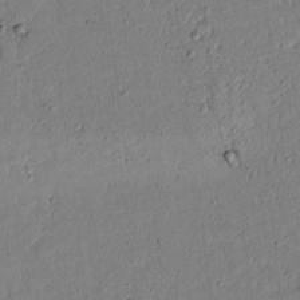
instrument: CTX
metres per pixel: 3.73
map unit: lAvf
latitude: 6.1389
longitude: 168.2550
